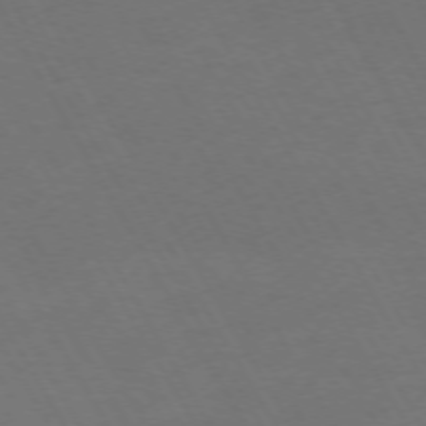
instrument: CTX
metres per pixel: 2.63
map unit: Hpe
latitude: -74.3118
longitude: 8.1795
